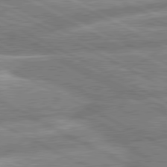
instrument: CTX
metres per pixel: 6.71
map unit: lApd
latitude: 80.5735
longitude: -167.5560
